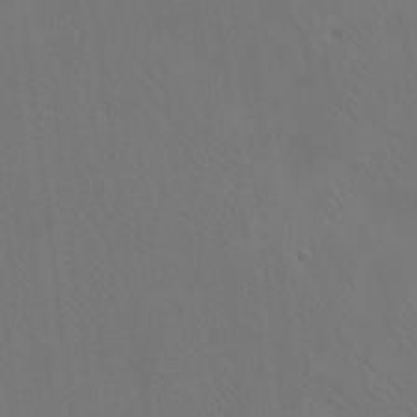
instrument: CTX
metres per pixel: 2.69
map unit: eHh
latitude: -7.9556
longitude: -68.9702
